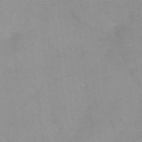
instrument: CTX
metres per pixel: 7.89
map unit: eHh
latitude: 24.3278
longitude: -63.8962
